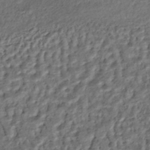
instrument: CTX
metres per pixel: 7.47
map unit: ANa
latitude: -44.9542
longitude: 106.4251
